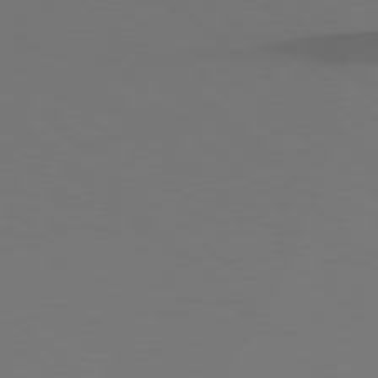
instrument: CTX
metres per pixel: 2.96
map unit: Hpe
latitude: 78.8947
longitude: -165.1403
